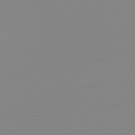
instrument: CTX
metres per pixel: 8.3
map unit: lHb
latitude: -44.7841
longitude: 72.2550
